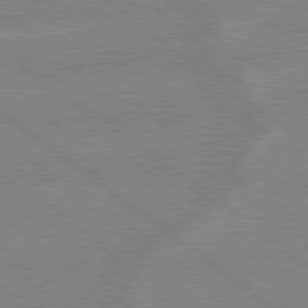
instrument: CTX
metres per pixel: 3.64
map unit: lApd
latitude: 79.1970
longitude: -160.4034
